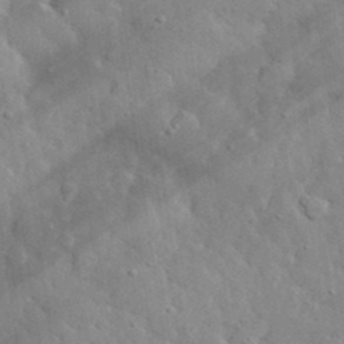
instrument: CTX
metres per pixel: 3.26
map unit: lHvf
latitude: 33.6127
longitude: -92.4790
